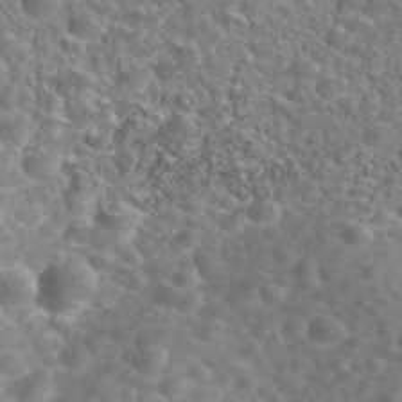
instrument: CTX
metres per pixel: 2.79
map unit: Nhe
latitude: -40.9164
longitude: -100.0633
